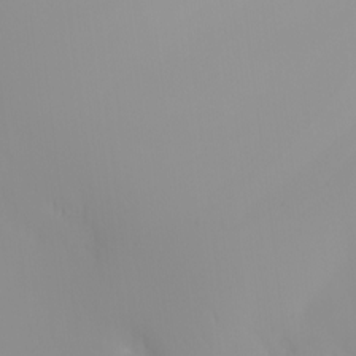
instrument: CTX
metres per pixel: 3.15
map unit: eHh
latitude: -0.9731
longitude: 20.1416
